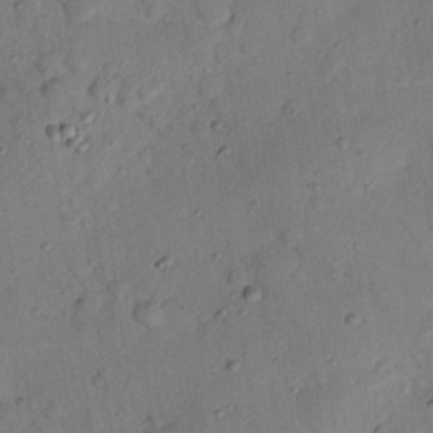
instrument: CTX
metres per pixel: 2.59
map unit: Nhu
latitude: 24.8946
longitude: -73.7639
